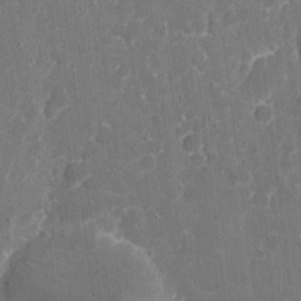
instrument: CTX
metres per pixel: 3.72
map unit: eHh
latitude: 6.5924
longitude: -67.7449
